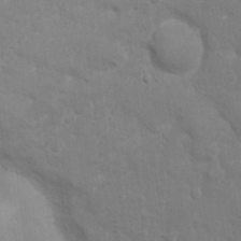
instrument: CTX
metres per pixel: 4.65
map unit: Nhu
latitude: 4.6113
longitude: -24.4978
